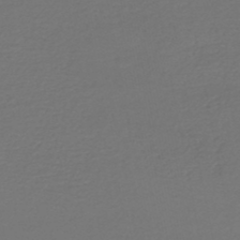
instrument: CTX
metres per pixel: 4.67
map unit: HNhu
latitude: -47.9178
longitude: 96.9353
